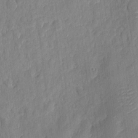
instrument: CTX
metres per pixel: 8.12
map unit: eHh
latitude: 6.5924
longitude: -73.3860
